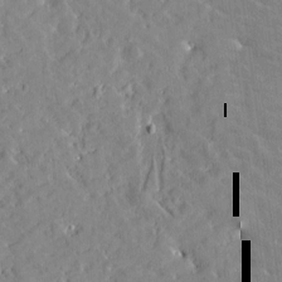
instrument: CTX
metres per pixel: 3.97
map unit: Htu
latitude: -3.9556
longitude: 174.3306
